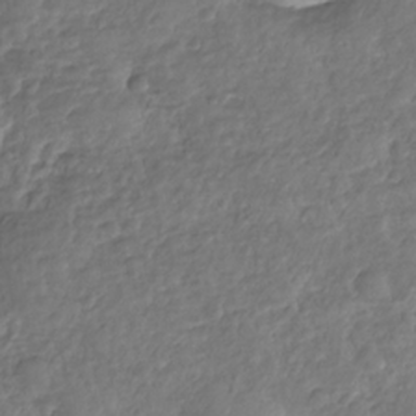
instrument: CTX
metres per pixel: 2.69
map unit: Nhu
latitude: -31.0297
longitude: -61.0080
